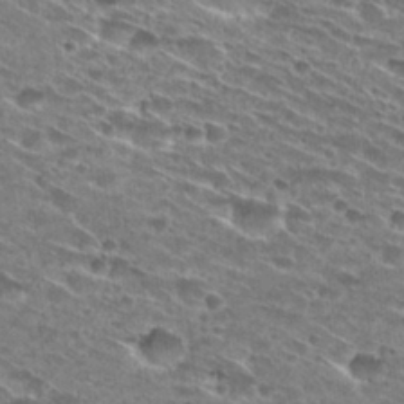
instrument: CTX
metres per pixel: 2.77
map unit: Hto
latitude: 28.8380
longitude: -45.6316
